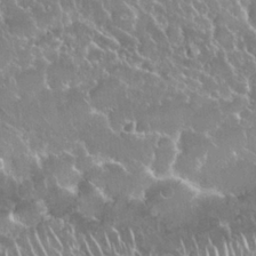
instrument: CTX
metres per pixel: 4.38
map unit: Nhu
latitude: 24.5923
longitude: -61.0080
